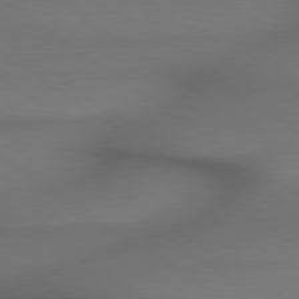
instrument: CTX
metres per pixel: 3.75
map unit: lApd
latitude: 79.5182
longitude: -174.1767
